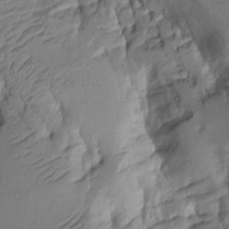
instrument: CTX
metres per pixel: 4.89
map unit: Aa
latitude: 9.1403
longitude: -127.0648
